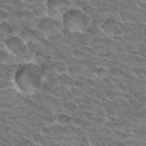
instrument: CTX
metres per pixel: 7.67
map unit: Hto
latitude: 29.9717
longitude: -42.1389
